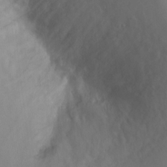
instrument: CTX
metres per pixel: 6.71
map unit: Ht
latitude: -1.6533
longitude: -33.7261
